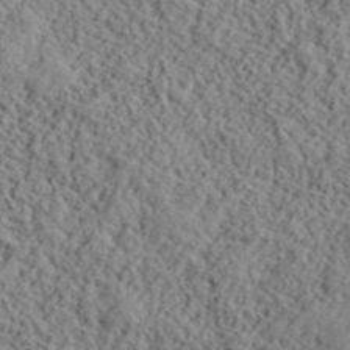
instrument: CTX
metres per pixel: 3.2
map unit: lHvf
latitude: 40.7813
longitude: -87.6883
